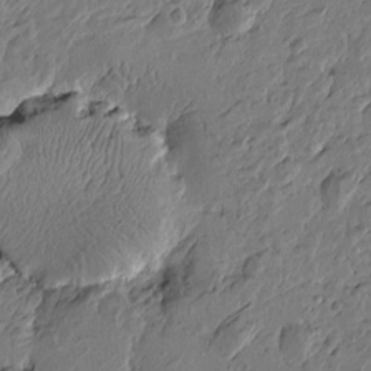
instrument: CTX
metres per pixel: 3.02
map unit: Htu
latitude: -3.6343
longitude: -177.9906
